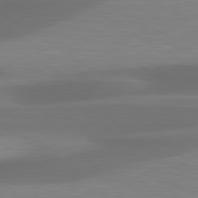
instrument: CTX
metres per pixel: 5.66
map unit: lApd
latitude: 79.8395
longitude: -87.4237
